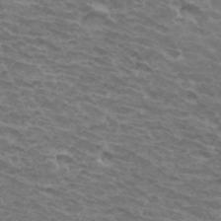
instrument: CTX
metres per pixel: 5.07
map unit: Hto
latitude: 33.6505
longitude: -41.4048
